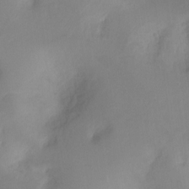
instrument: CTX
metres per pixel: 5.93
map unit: Ht
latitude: -17.1620
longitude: -45.4426
